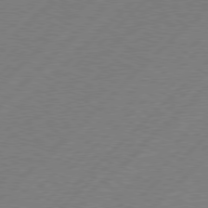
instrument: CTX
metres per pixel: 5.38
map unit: lApd
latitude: 77.6127
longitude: -58.8002
